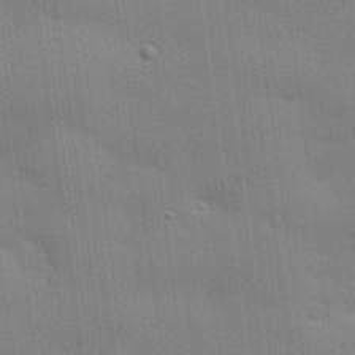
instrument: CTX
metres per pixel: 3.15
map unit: eHh
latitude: 28.8002
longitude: -82.7813
